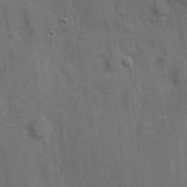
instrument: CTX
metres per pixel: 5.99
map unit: Hve
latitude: 19.1970
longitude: 151.6911
